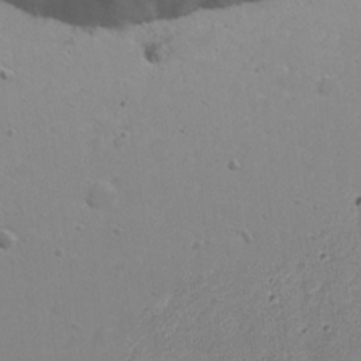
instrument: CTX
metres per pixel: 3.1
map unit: eHh
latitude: 21.9528
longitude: -69.5182
